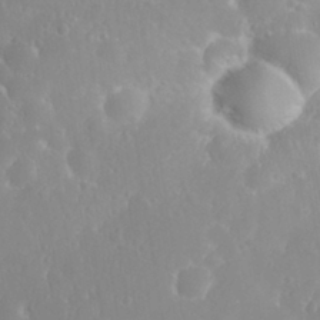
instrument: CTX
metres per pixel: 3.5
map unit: eHh
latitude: 31.3293
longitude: -58.5357
